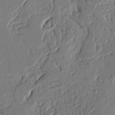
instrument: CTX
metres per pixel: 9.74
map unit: Nhu
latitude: 15.2915
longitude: -78.6113
